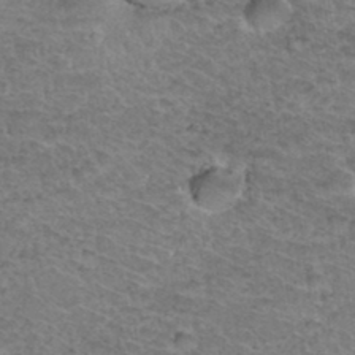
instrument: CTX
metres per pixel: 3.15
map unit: Hto
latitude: 36.7435
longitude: -46.8947
